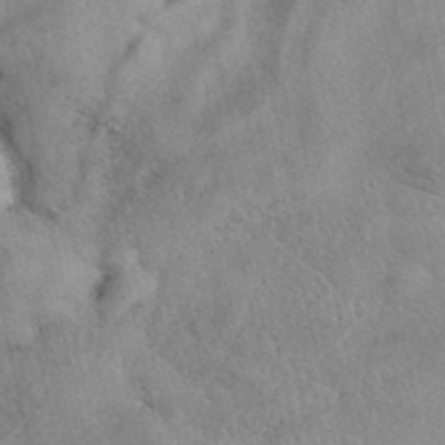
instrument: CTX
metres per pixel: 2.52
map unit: eAb
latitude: 40.4789
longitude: 109.0108
